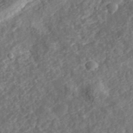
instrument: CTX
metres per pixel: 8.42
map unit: eHh
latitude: 35.6127
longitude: -79.3293
